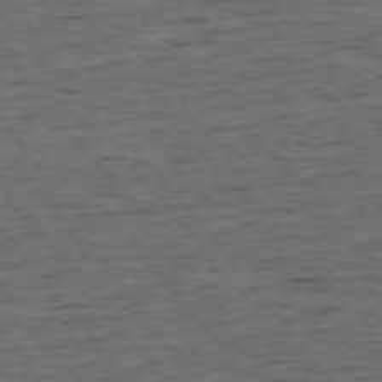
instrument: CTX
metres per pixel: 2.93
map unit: Ap
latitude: -75.6344
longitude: -90.7813
